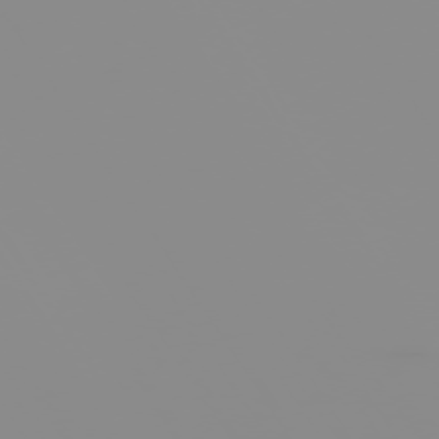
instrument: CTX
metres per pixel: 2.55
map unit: Hpe
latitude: -74.8030
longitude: 6.2739
